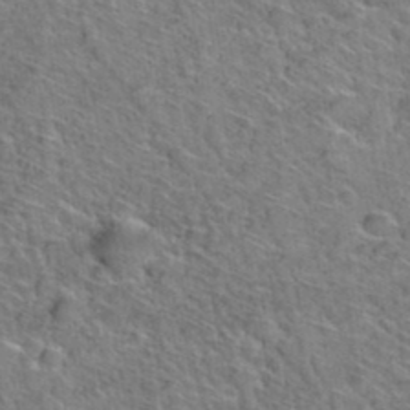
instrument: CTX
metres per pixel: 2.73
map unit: Hto
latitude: 38.6490
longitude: -44.6301
